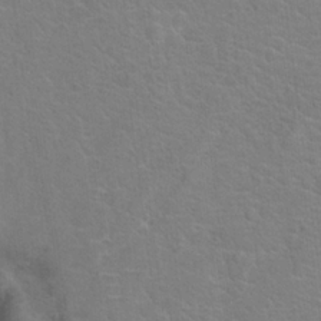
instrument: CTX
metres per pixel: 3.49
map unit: Hto
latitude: 19.4048
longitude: -44.0444
